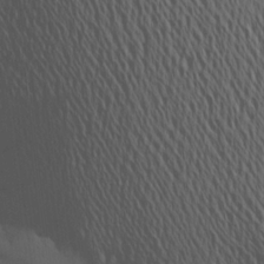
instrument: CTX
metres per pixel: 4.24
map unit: Aa
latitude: 19.6882
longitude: -143.8017
